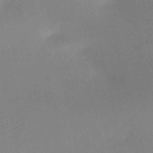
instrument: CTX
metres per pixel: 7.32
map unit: HNb
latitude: -53.2753
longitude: -49.4993
